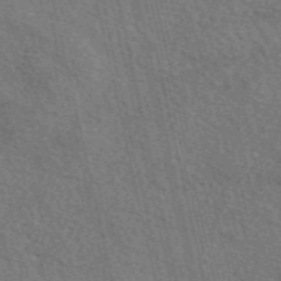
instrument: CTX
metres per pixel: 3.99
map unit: eAb
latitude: 51.0458
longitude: 113.5777
